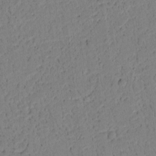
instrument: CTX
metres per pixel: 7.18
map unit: lAvf
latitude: 9.0081
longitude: 167.8044
